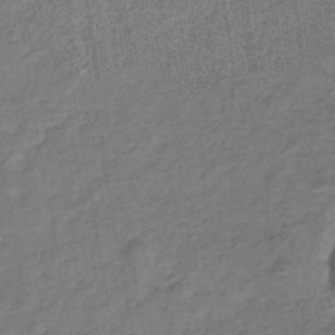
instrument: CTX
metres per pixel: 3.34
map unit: eHb
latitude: -32.9731
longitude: 74.2362
